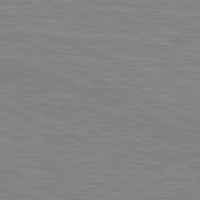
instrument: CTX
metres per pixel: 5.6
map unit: lApd
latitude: 81.4237
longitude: -170.8569
